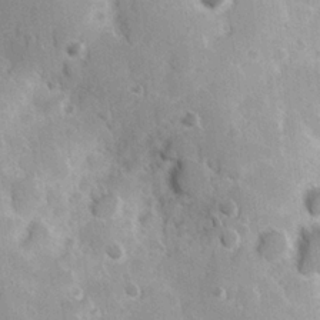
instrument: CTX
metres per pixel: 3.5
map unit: Hve
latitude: 23.9906
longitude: 147.2187
